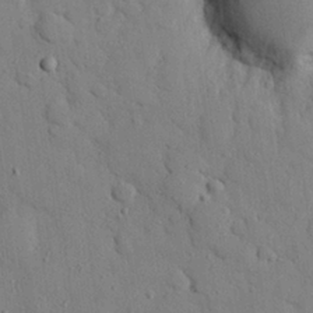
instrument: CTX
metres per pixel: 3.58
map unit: eHh
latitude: 26.4979
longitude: -77.6127
